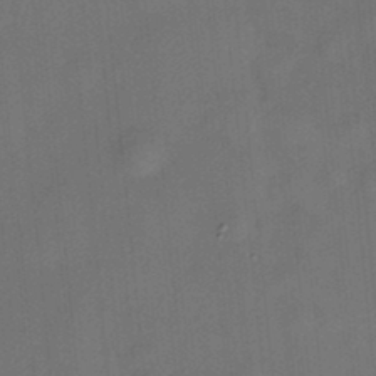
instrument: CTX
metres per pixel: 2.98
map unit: HNhu
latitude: 12.4034
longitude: 10.7274
